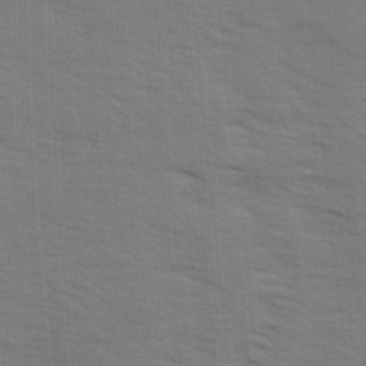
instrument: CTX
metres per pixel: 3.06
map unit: Ave
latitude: 14.5924
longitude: -102.7246
